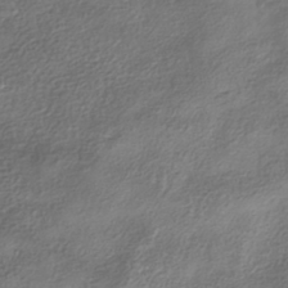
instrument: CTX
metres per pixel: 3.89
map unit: HNhu
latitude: -40.6329
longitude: 106.8786
